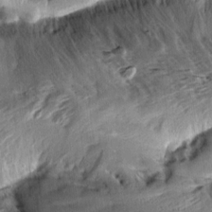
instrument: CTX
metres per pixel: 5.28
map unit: Aa
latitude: 10.5924
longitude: -141.8016
